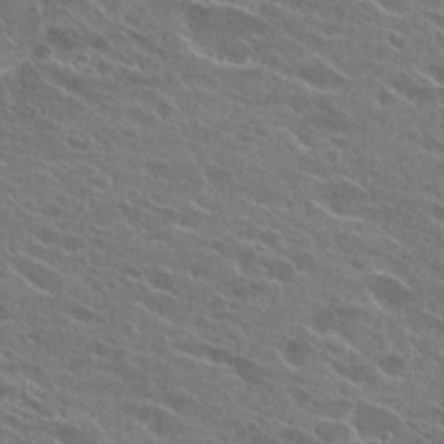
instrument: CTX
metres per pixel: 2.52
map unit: Hto
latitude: 25.7071
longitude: -43.9339
